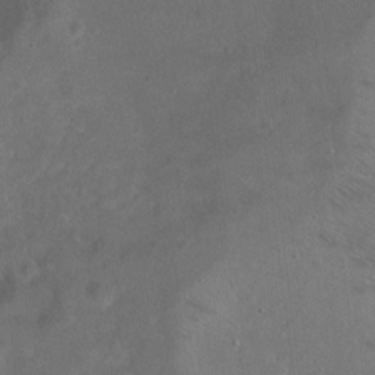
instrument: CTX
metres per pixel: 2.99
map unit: Ht
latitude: 0.4790
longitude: -37.7261
